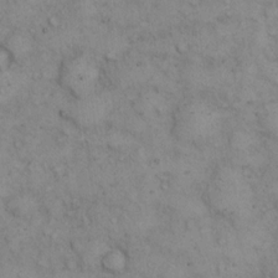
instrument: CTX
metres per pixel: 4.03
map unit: eHh
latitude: 14.3657
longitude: -63.6316
